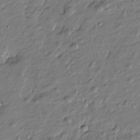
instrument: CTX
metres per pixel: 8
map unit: Htu
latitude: -6.7274
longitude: 177.0675
